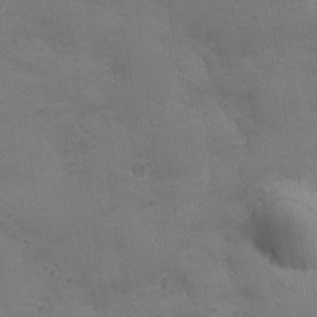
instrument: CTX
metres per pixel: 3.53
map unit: Ave
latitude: -7.5588
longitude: -120.7624
